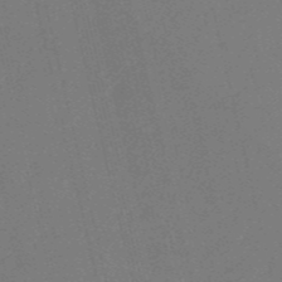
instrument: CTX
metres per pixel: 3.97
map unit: HNb
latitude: -54.7085
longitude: -39.8016
